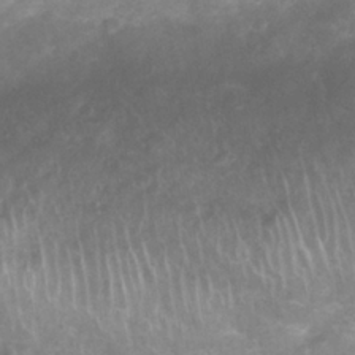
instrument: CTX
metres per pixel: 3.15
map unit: Nhu
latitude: 27.3860
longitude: -63.2159
